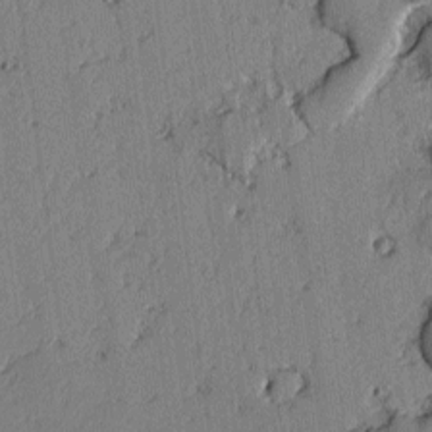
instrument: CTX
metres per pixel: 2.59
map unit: lAvf
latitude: -2.5762
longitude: -108.1011
